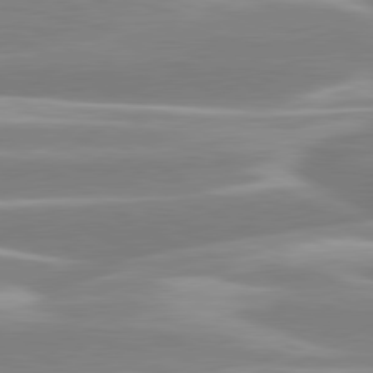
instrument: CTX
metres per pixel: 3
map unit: lApd
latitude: 80.2900
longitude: -128.3278
